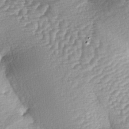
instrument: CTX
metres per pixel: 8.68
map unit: lAa
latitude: -4.1039
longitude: -127.5938
